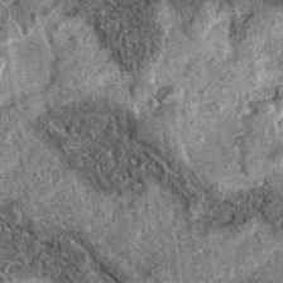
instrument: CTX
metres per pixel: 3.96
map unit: eAb
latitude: 36.6868
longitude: 109.0675
